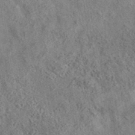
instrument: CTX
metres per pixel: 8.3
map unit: eAb
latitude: 35.7260
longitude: 114.7085
